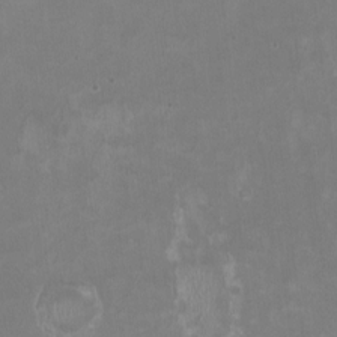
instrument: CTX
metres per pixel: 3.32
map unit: HNhu
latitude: -0.4629
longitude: -3.9717
